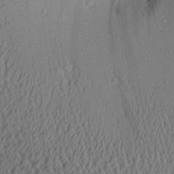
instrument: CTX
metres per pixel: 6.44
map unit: Aa
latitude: 26.7246
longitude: -134.9513
